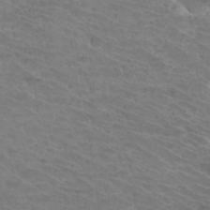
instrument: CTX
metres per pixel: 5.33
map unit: Hto
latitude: 33.7828
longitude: -43.9906
